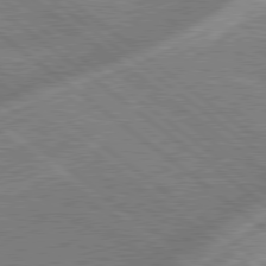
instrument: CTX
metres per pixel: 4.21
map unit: lApd
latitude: 79.0837
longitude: -170.3656
